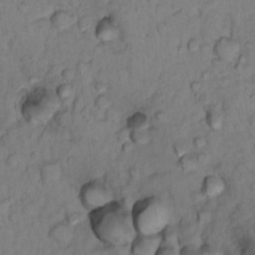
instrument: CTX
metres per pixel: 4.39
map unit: Hto
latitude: 15.1781
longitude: -30.5357
